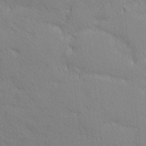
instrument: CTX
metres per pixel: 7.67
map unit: Nhu
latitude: 2.3656
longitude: -75.1214
